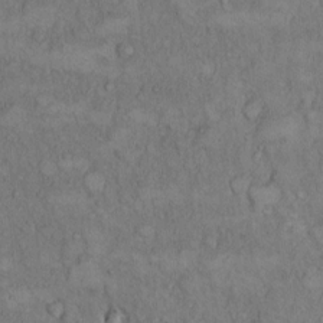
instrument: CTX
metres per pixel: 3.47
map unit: Hto
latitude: 9.0270
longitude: -59.6505
